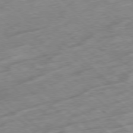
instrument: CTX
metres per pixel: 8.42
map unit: Hpe
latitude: -78.6518
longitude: -16.3467
